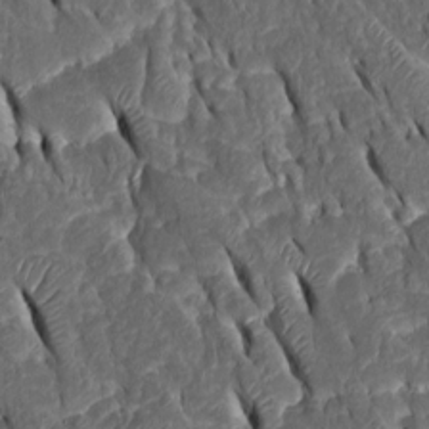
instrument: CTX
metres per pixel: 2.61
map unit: Htu
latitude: -1.4266
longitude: 149.4833
